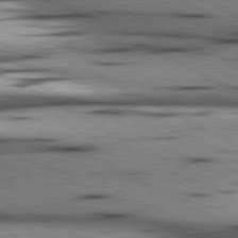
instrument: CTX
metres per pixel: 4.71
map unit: lApd
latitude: 80.6301
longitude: 156.4440
